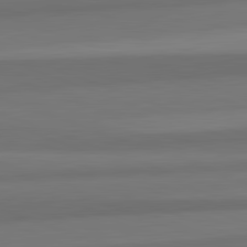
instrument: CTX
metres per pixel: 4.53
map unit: lApd
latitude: 82.4601
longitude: 176.1039
